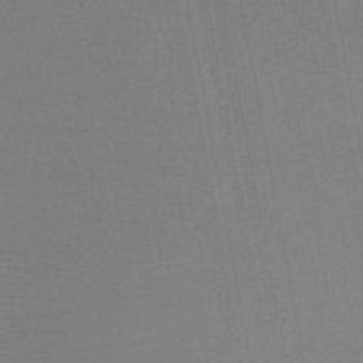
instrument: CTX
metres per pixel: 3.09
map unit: HNb
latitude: -46.5196
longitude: -39.3293
